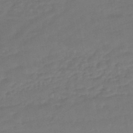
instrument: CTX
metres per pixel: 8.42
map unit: HNhu
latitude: -45.8233
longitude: 92.6141
